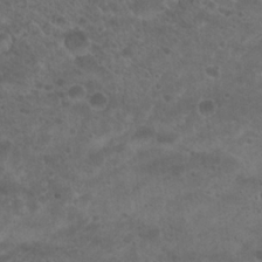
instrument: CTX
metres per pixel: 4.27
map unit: Hto
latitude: 19.4237
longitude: -40.4223
